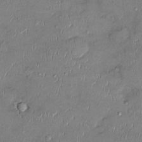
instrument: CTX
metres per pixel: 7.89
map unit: Ht
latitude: -4.0283
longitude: -14.1578
